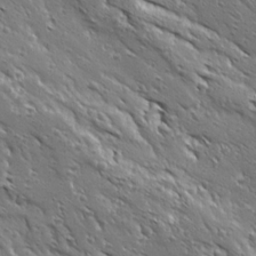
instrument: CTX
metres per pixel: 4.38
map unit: Ave
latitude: 19.5938
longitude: -137.0648
